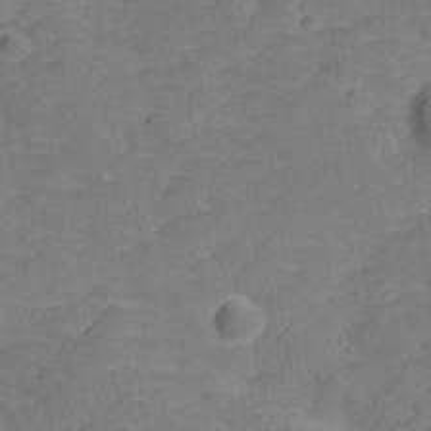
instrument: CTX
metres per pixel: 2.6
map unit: Hve
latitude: -27.9367
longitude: 91.8423
